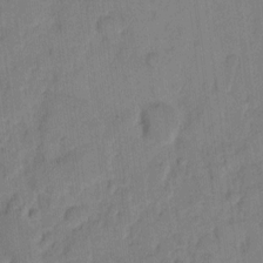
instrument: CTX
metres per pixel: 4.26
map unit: eHh
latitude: 9.4993
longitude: -65.6316
